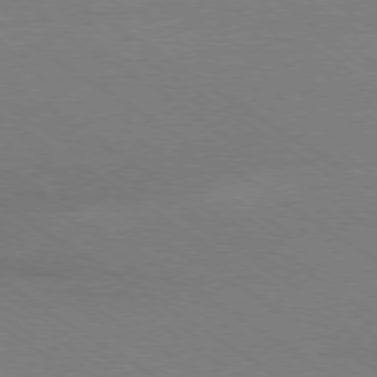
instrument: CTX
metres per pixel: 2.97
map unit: Ap
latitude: -78.5951
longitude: -84.7624
